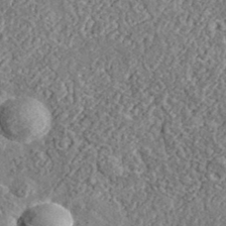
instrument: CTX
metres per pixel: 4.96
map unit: lHvf
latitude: 37.4427
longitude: -88.9703
